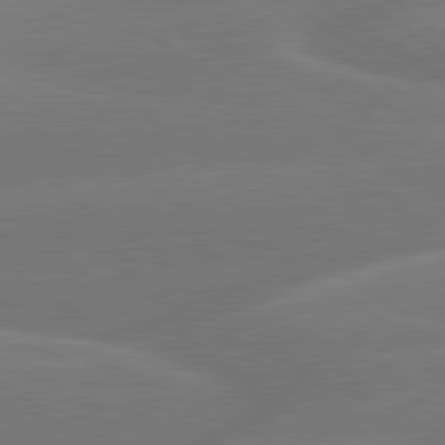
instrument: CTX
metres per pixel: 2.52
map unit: lApd
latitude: 79.9150
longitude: -148.7435
